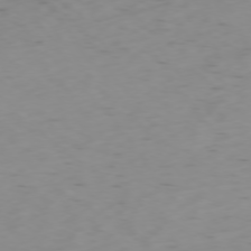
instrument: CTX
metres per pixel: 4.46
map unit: Ap
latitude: -76.4251
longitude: -65.6316
